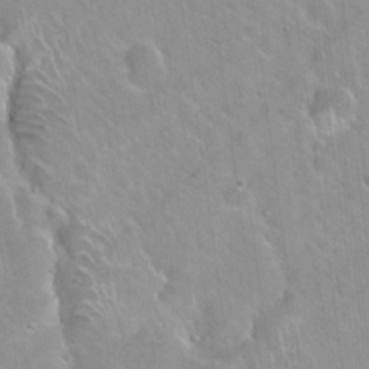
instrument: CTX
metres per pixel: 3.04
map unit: Hto
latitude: 21.3104
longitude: -53.6883
